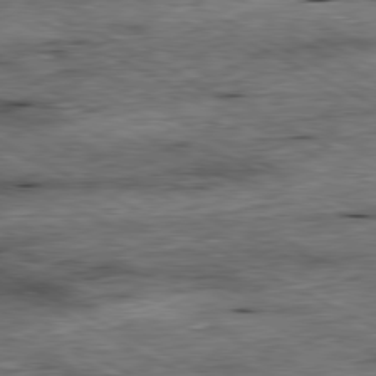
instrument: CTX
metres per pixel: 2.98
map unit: Ap
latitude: -80.8030
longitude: -88.7625
